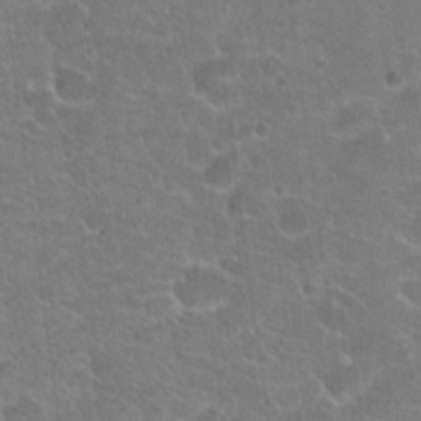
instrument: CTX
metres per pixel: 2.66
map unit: Hto
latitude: 20.9136
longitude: -43.2726
